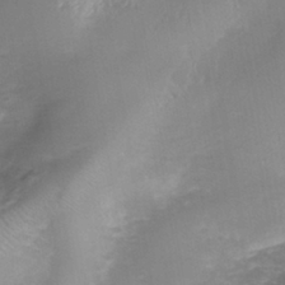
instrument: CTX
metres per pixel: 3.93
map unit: Nhe
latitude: -40.7085
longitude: -109.9150
